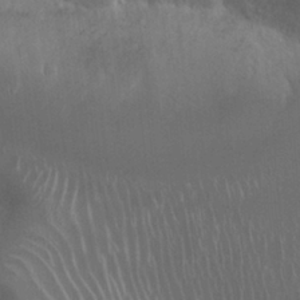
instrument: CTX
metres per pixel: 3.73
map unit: Nhu
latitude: 25.5938
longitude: -59.5749
